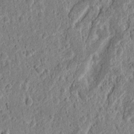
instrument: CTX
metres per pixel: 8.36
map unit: Nhu
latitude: 13.2726
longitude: -73.8773
